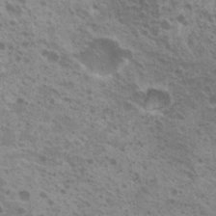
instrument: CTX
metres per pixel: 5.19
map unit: Nhu
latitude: 20.8191
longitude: -31.0081
